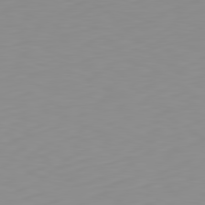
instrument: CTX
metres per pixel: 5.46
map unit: Hpe
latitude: -82.1606
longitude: 17.1809
